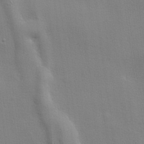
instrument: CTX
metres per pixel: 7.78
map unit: lHvf
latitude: 24.4223
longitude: 143.6721
